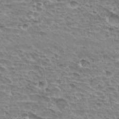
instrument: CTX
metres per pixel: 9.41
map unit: Hto
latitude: 33.1970
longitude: -44.7624
